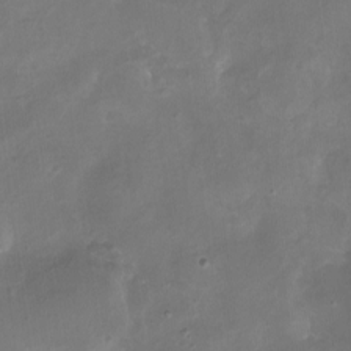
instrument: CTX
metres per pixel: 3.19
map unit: eHh
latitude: -6.6896
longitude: -77.7071
